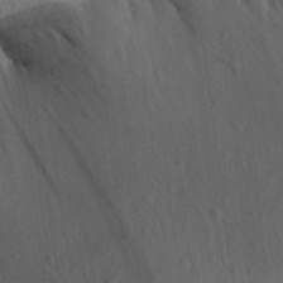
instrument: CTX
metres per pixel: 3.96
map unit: Aa
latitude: 31.1781
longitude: -134.1766
